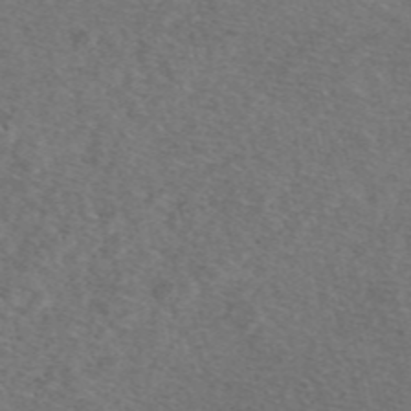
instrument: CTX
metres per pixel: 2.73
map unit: eAb
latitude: 48.5546
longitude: 107.7667
